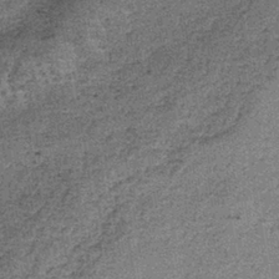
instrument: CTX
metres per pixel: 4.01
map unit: lHb
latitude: -38.1039
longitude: 65.6911
